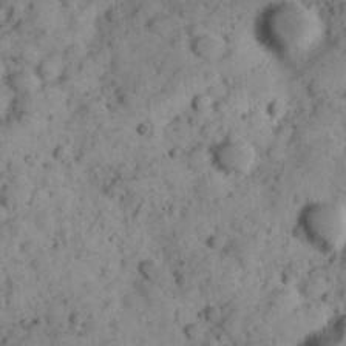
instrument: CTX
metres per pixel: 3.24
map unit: Hve
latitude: 24.4223
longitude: 147.5210
